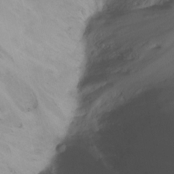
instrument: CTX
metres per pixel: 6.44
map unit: Nhu
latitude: -8.2739
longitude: -67.2914
